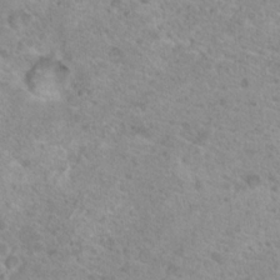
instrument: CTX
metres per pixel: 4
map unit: Nhu
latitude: 18.6112
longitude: -31.3293
